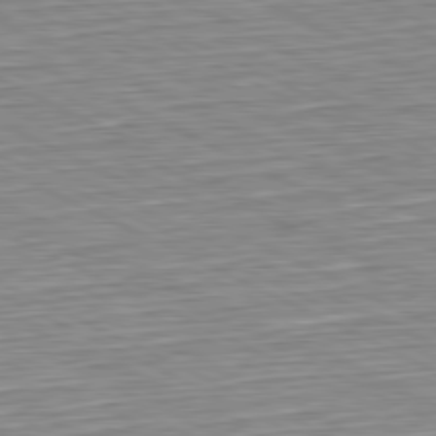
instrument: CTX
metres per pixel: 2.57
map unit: Hpe
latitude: -81.3132
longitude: 10.3495
